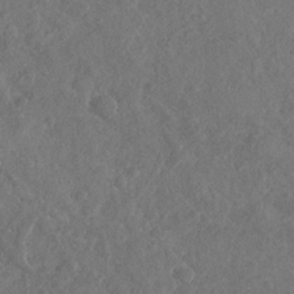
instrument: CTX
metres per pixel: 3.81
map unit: Nhu
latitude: -31.1053
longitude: -60.2333
